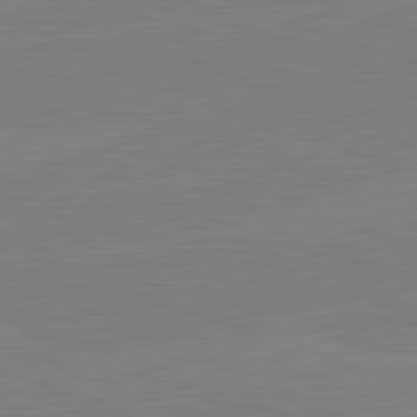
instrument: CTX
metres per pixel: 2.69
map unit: lApd
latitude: 82.1388
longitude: -157.9339
